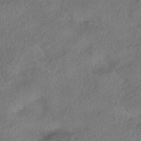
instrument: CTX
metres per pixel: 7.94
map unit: HNhu
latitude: -41.8422
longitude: 103.2187
